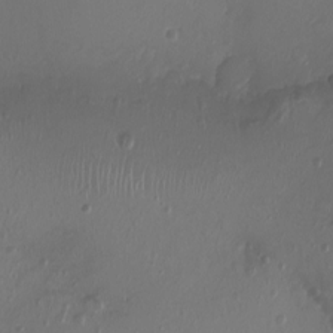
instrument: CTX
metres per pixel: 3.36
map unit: Ht
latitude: -2.2928
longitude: -18.6868
